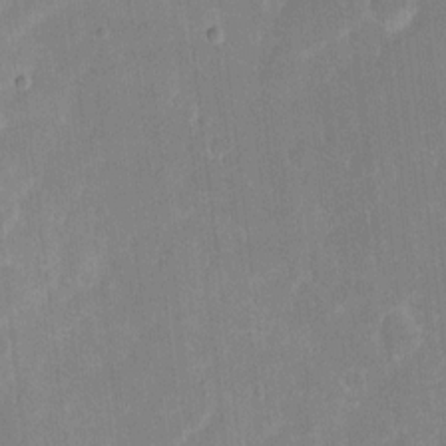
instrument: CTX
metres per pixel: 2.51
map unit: eHh
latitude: 6.8569
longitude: -69.4616
